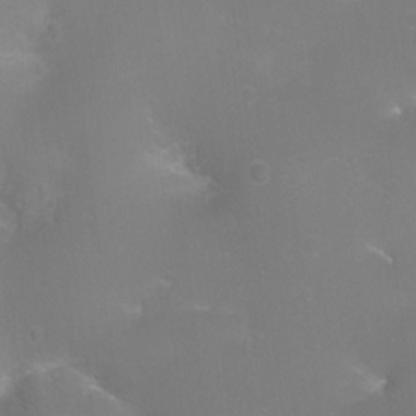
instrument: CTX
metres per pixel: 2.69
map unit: Ht
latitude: -2.6896
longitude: -24.9891
